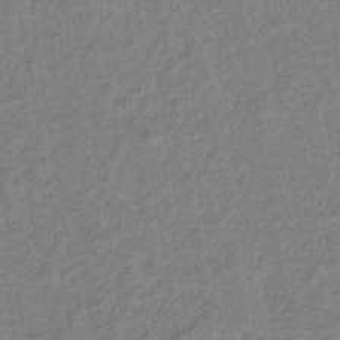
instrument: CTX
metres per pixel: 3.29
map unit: lHb
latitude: -41.2754
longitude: 62.5384
